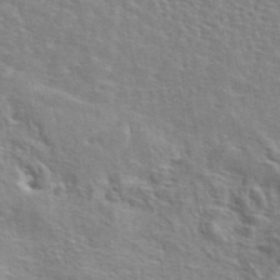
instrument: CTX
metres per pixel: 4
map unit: eAb
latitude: 44.4034
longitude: 110.4062
